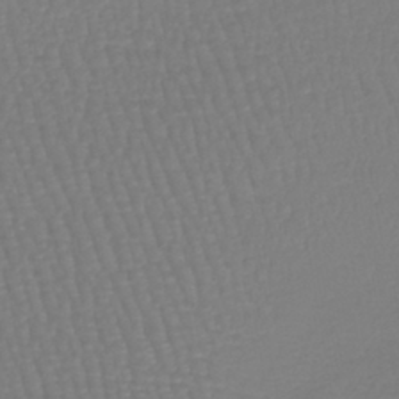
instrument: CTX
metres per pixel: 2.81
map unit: lHb
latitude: -41.8989
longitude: 61.1620
